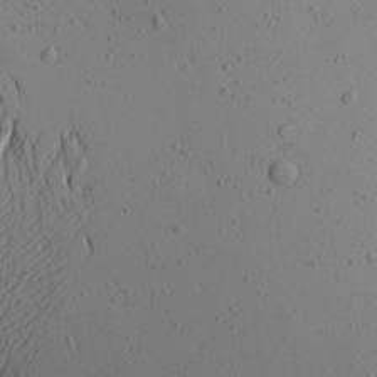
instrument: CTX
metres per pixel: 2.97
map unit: Aa
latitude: 24.1199
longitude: -144.2144
